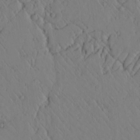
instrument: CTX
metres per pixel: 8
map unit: lAvf
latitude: 6.7246
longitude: 159.4643
